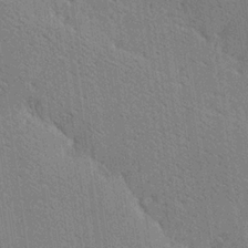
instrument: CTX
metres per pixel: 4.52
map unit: Ave
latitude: 18.4979
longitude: -139.7072
